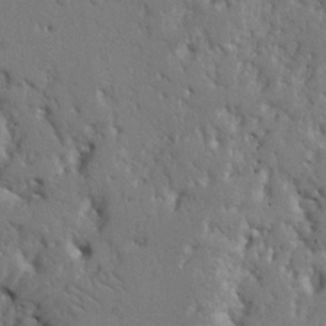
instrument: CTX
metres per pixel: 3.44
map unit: Nhu
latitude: 15.4805
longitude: -78.3656
